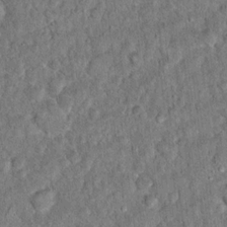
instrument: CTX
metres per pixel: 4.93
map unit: Hto
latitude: 14.6113
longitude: -34.5356
